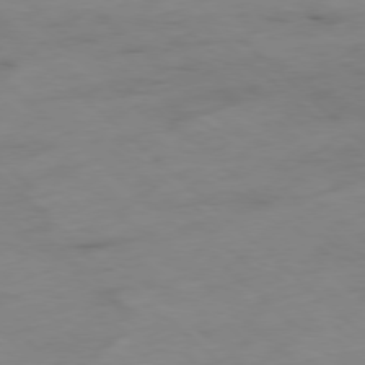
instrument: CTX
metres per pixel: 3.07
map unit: Hpe
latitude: -78.4251
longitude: -18.2144
